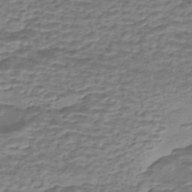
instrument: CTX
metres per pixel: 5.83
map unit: eHh
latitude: -43.5399
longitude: 120.0472
